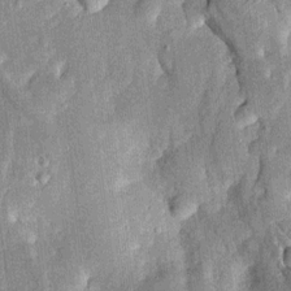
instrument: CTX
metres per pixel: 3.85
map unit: Htu
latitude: -0.2929
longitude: 149.9745
